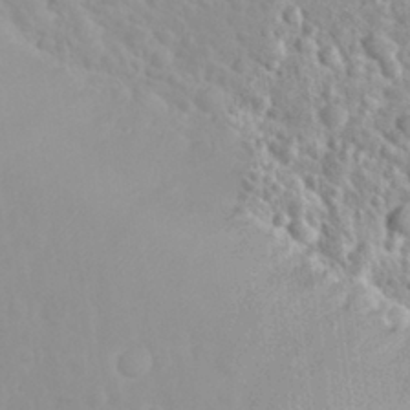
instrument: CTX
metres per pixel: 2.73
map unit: eHh
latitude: 31.8584
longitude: -59.9528
